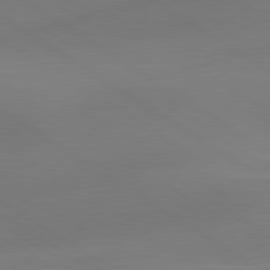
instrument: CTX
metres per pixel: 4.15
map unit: lApd
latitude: 79.9339
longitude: -90.8947
